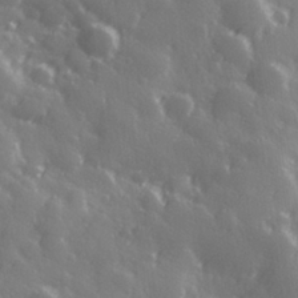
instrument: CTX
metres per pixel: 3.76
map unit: Hve
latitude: 28.3656
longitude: 147.0486
